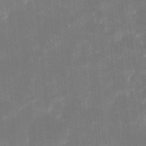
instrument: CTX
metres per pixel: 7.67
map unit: eHh
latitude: 20.5924
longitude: -67.8961
